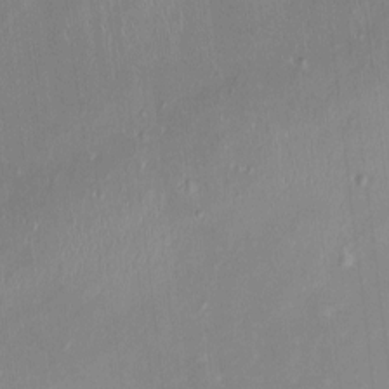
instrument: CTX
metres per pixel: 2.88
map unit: HNhu
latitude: -0.5007
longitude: -6.7057
